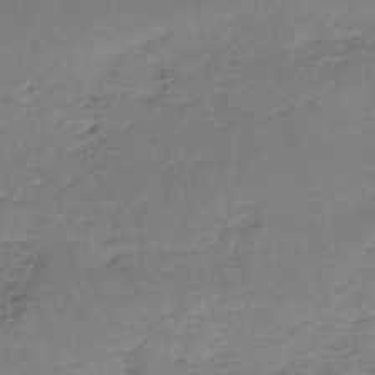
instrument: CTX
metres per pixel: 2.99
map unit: HNb
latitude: -50.1984
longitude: -53.0081
